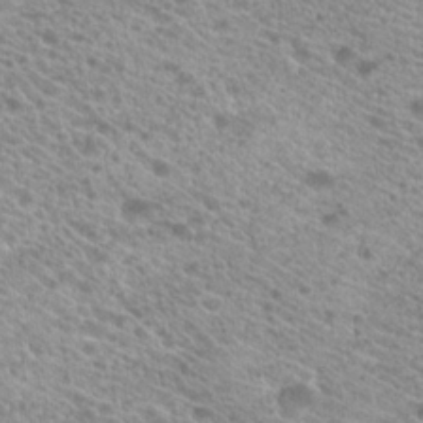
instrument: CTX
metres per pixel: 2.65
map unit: Hto
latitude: 21.6127
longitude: -38.0255
